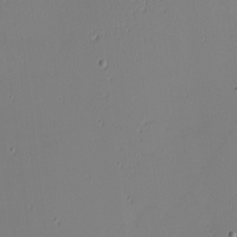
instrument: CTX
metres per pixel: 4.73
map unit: eHh
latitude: -6.6707
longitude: -80.7624
